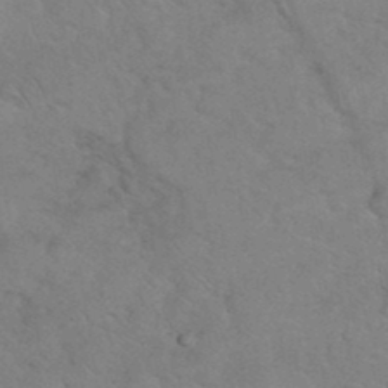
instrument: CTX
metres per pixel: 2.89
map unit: eHh
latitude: 36.9892
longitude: -64.3467
